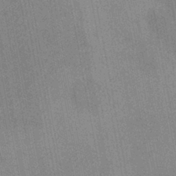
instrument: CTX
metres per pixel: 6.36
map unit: HNb
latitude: -37.1998
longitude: 56.8786
